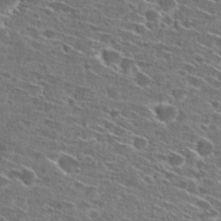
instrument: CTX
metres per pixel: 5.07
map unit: Hto
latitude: 27.0836
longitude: -46.5735
